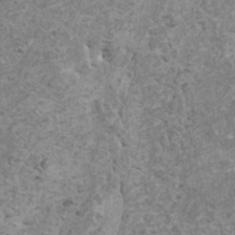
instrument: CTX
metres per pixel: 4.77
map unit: HNhu
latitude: -1.0676
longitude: 2.4062
